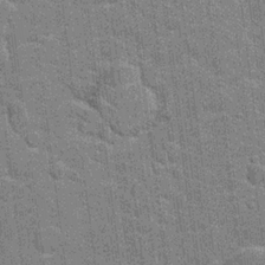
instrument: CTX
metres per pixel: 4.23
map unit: Hto
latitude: 20.5546
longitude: -48.3845
